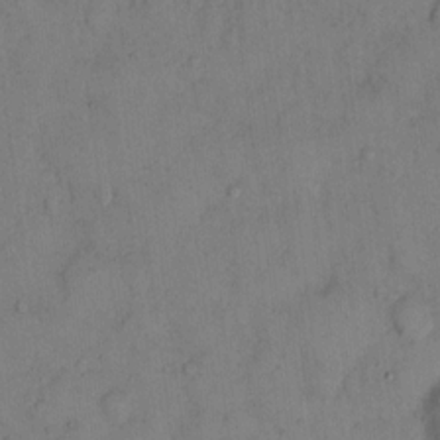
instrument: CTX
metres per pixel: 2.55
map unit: eHh
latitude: 13.2915
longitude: -62.8191
